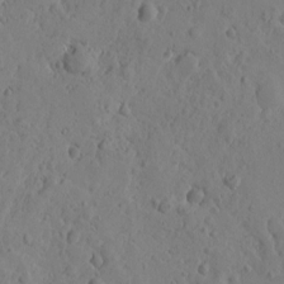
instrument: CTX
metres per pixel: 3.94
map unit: Htu
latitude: -1.0298
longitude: -177.1025
